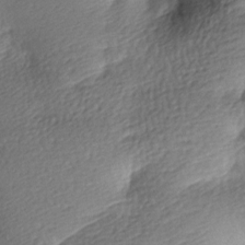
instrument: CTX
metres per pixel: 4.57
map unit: lAa
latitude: -8.5574
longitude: -127.0648
